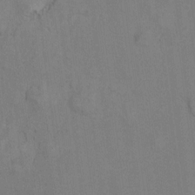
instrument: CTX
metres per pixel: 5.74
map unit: Ht
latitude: 9.3671
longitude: -32.7246
